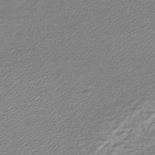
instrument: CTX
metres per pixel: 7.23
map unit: lHb
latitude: -43.7099
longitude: 62.0472
